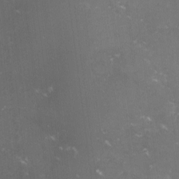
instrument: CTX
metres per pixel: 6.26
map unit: lHvf
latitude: -15.1243
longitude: -101.4615
